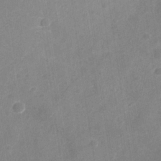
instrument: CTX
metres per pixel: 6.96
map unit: Nhe
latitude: -33.2565
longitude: -87.4426
